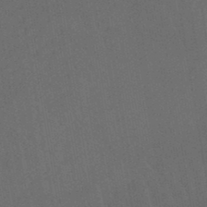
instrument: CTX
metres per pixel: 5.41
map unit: lHb
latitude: -45.0486
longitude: 72.5574
